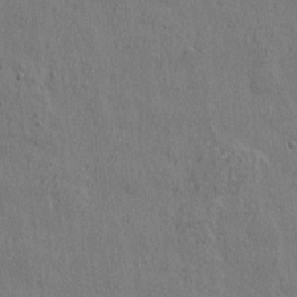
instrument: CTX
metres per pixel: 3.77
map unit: eHh
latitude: 3.4426
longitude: -78.2901
